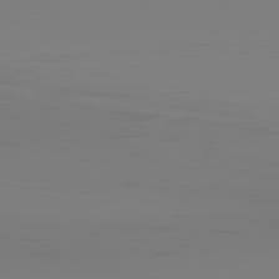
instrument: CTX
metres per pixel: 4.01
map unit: Hpe
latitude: -82.4251
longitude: 9.8611
